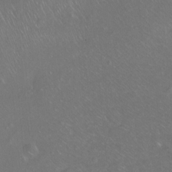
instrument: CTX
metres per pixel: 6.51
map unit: Ht
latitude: -7.2943
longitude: -37.4805
